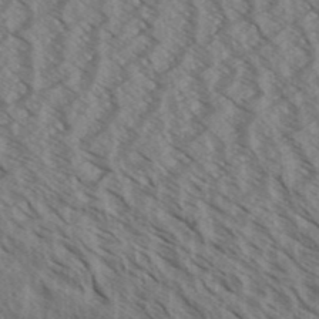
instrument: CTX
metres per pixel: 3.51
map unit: Aa
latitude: 31.6127
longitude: -138.8380
